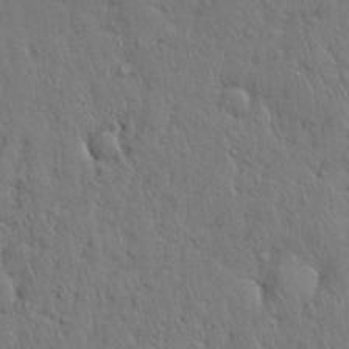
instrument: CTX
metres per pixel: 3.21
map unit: Nhu
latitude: 28.4601
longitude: -68.4412
